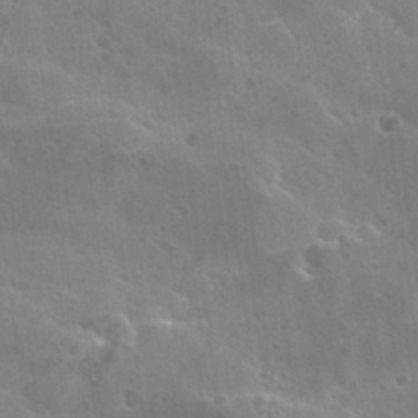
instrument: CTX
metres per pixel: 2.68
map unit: Hto
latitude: 28.4223
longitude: -40.8569
